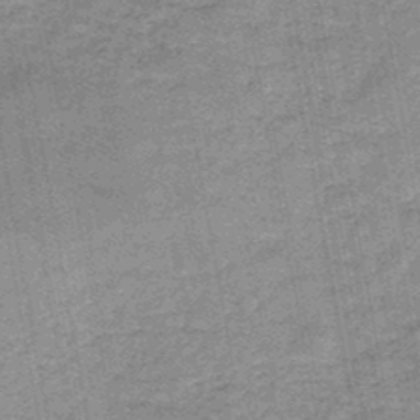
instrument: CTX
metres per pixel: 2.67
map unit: HNb
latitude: -46.2550
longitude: -36.7058
